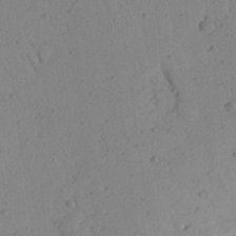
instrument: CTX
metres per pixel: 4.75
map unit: Aa
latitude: 23.1781
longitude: -149.0081
